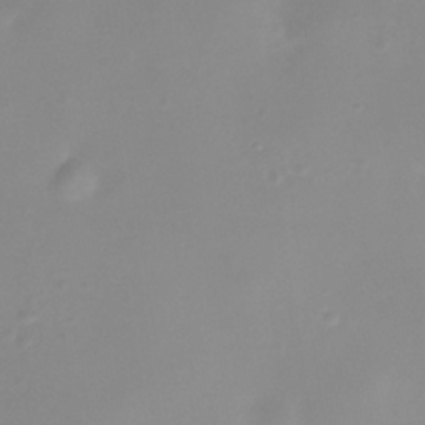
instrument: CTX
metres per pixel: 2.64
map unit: Nhe
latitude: -36.1039
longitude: -117.9339
